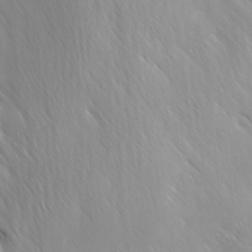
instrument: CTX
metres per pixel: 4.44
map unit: Ave
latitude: -0.9164
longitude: -112.7057
